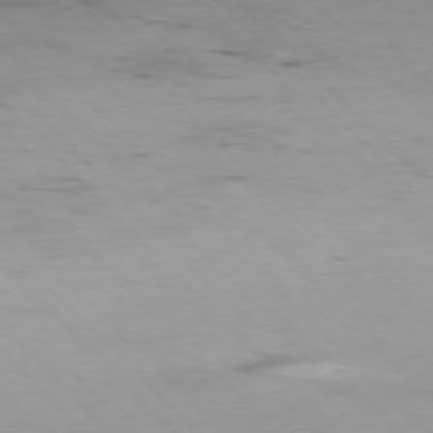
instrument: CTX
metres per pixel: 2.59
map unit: Hpe
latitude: -77.4076
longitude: 12.2362
